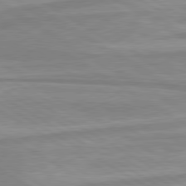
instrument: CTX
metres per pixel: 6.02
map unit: lApd
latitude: 80.1578
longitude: -172.9324
